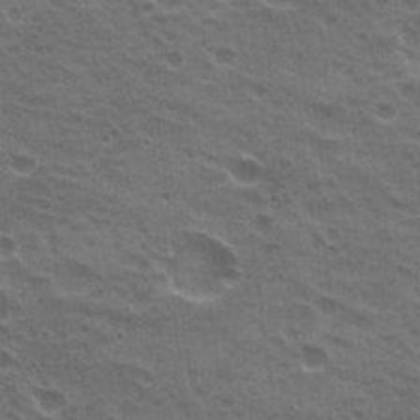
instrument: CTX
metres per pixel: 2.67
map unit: Hto
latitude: 20.6680
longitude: -31.8962
